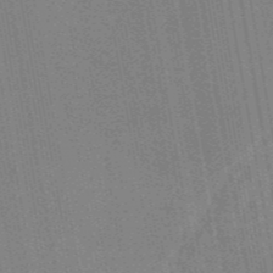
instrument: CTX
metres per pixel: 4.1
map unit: eAb
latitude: 45.6694
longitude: 122.3495
